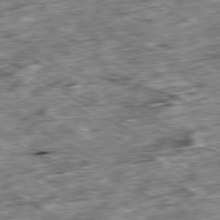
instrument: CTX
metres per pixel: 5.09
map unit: Ap
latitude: -80.1228
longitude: -90.0255
